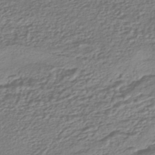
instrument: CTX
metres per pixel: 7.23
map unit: HNhu
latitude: -44.8597
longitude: 97.3321
